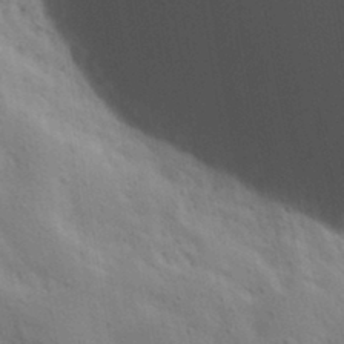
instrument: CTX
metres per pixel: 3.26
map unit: lAa
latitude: 18.3656
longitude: -138.9514
